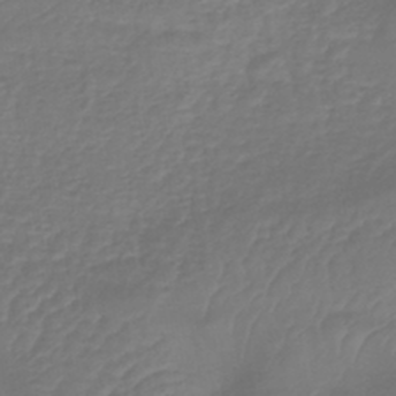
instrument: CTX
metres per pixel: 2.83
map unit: lHb
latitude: -43.0864
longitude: 81.4266
